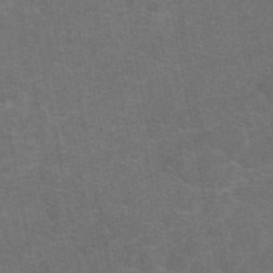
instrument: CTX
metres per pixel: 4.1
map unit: eAb
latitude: 47.8206
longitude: 105.5021
